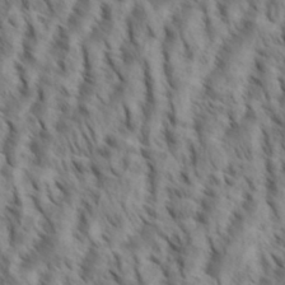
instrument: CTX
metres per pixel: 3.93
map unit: eHh
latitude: 35.0269
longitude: -138.4790
